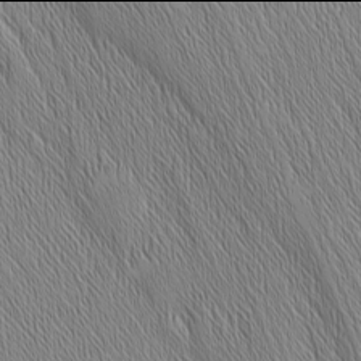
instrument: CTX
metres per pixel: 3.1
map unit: Nhu
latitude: -6.0094
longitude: -151.5749
